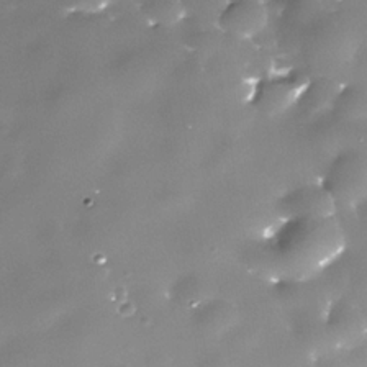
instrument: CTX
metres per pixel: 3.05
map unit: Nhe
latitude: -36.0094
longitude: -87.5371
